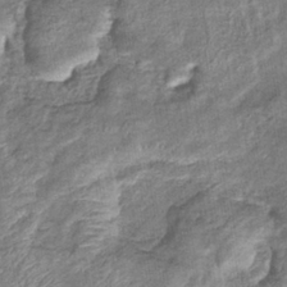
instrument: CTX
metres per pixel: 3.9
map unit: eHb
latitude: -37.6910
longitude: 77.3888
